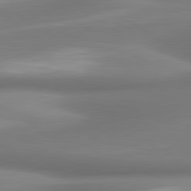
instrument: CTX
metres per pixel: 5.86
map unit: lApd
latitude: 80.1200
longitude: 179.2187
